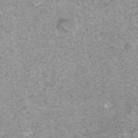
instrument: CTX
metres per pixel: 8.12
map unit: ANa
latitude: 43.7072
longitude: 24.6707
